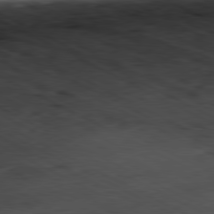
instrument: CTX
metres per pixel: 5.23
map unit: Ap
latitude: -81.3510
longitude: -70.6301
